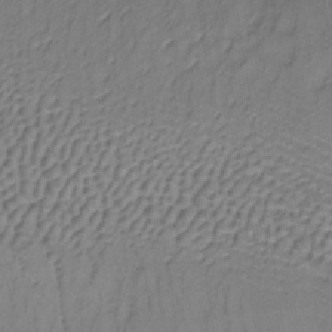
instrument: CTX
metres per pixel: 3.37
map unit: lHb
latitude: -35.4832
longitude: 71.3321
